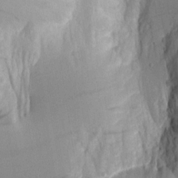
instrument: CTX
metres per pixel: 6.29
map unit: Aa
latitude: 18.2522
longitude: -126.6302
